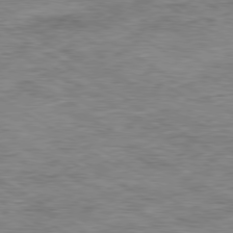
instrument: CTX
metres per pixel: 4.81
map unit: Ap
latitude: -80.0283
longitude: -48.3089
